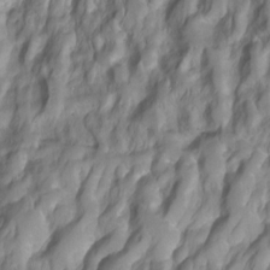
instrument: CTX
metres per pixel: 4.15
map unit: Hto
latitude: -6.8975
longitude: -44.8569
